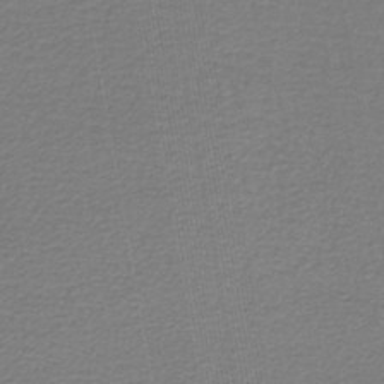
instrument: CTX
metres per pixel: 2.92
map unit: lHb
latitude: -43.6910
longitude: 65.8234
